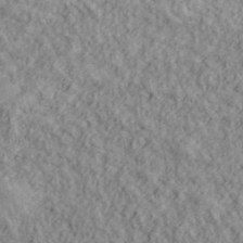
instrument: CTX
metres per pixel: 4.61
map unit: lHvf
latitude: 38.6868
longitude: -90.8380
